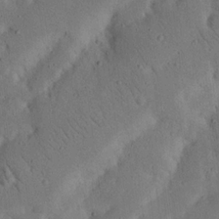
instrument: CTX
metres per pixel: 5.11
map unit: Nhu
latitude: 20.2523
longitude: -75.0081
